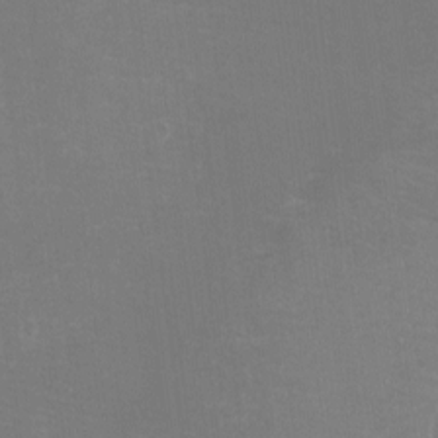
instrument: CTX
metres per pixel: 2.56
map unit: eHh
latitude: -6.2928
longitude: -78.8758
